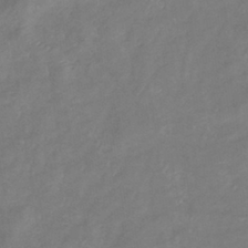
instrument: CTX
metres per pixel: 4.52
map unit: eHb
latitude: -38.3495
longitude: 75.6533
